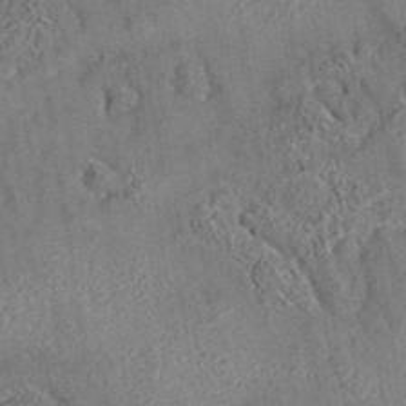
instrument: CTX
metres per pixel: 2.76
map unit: eAb
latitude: 35.5560
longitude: 113.5777
